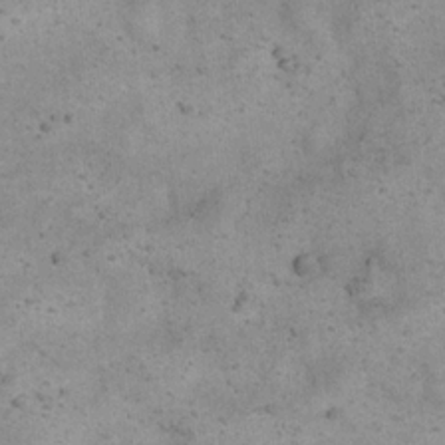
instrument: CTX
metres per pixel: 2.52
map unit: eHh
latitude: 20.4601
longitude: -61.8394
